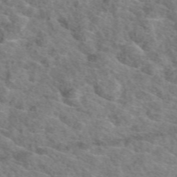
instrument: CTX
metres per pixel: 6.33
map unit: eAb
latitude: 49.2915
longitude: 113.4077
